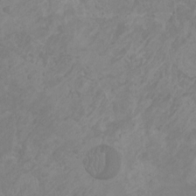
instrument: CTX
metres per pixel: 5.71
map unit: HNhu
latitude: -0.2173
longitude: 4.8030
